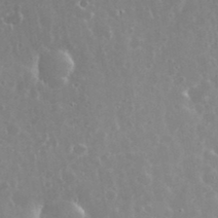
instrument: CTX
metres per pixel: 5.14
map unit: eHh
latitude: 35.7638
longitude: -58.6491
